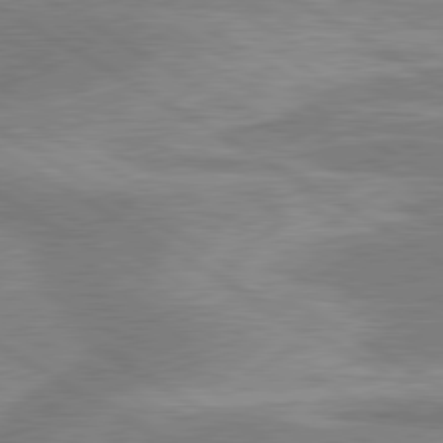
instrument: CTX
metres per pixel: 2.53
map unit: lApd
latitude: 80.1389
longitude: -177.7071
